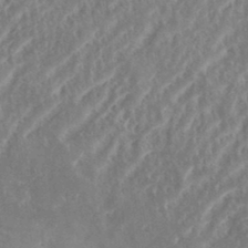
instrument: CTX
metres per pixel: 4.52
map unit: eHh
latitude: 34.8191
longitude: -134.2522
